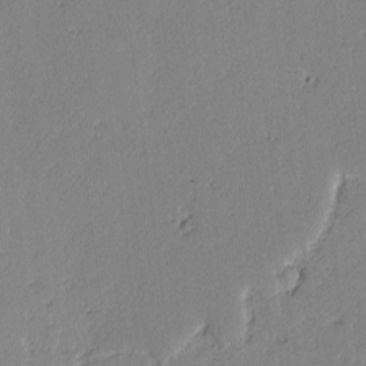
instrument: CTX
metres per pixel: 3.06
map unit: lAvf
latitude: -2.6896
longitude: -108.3278
